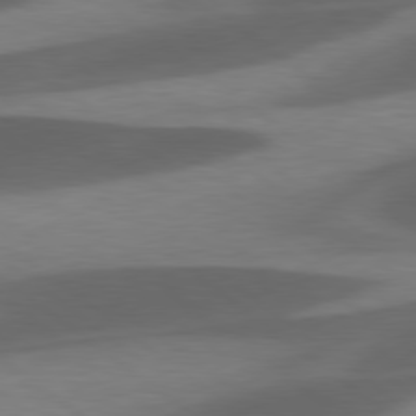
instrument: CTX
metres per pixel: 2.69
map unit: lApd
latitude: 78.6680
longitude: -48.9514
